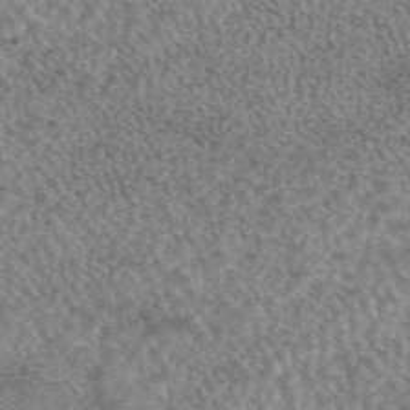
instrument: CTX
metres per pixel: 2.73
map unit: eAb
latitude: 44.7246
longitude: 107.9556
